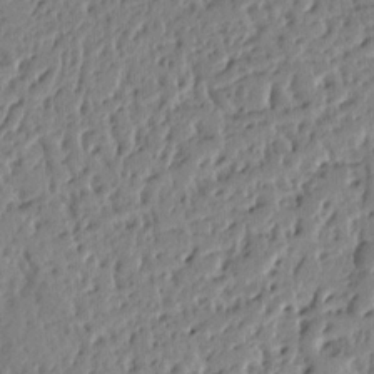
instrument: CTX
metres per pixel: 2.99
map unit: Ht
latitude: 10.2334
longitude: -78.2334
